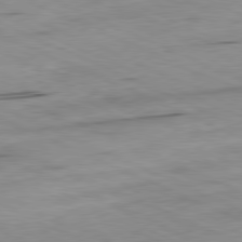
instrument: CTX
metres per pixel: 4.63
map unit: Ap
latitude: -81.4455
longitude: -71.5182
